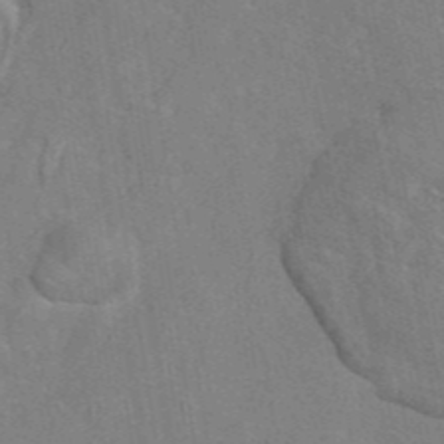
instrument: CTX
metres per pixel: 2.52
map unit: eAb
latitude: 45.4804
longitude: 109.7855
